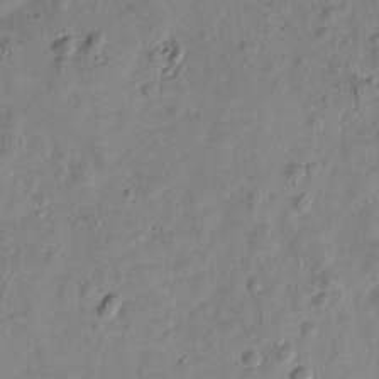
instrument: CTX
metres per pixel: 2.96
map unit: Htu
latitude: -2.6896
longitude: -175.9150
